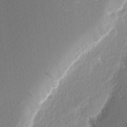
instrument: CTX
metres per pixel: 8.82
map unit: Nhu
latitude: 1.8205
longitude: -77.5371
